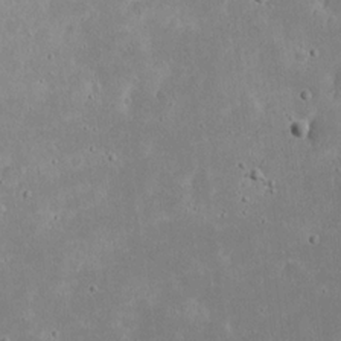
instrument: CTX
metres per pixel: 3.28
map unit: eHh
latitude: 18.0633
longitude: -72.3279
